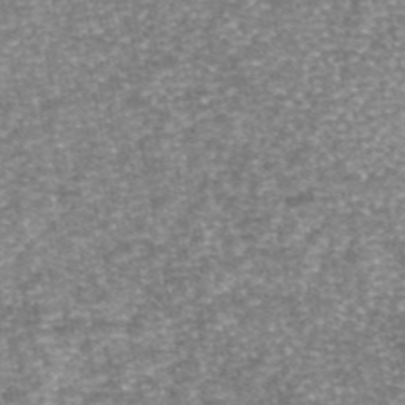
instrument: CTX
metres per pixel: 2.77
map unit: eAb
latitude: 45.8961
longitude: 103.9556
